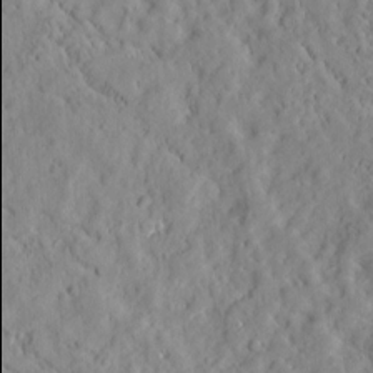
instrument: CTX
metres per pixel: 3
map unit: Htu
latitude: -3.9745
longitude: 174.0094
